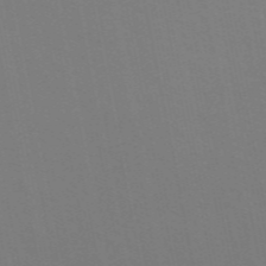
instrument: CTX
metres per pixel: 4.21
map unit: ANa
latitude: 49.0458
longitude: -76.8191
